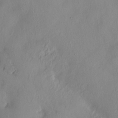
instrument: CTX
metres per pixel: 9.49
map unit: HNhu
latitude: 3.8961
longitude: -4.8569
